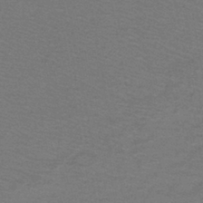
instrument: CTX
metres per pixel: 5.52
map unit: lHb
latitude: -42.5384
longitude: 54.0472
